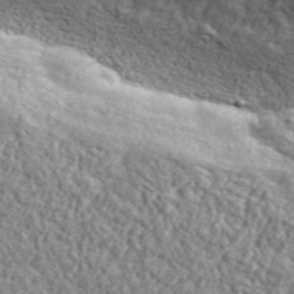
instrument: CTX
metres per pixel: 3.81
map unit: eHh
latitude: 42.3845
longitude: -89.9717
